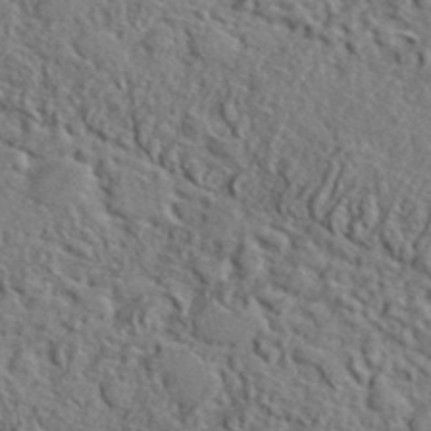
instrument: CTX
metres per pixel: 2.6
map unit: lHvf
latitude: 41.5371
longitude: -88.8191
